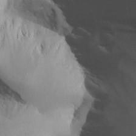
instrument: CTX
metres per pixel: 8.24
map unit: Aa
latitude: 25.3670
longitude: -129.6694
